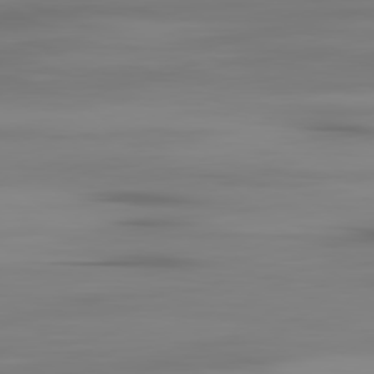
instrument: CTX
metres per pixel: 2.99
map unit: Ap
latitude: -80.2551
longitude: -59.4049
